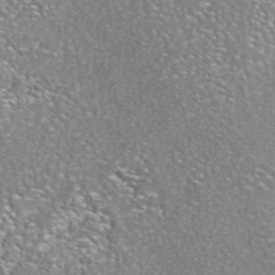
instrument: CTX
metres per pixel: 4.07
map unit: eAb
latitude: 42.6113
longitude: 105.3698
